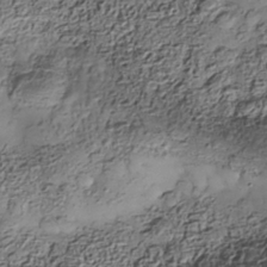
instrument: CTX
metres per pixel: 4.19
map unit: Nhe
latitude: -38.5196
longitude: -147.7450
